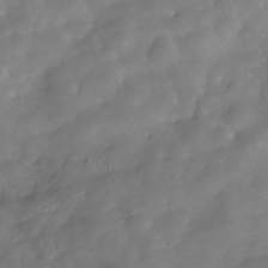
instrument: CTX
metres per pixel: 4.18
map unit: Hve
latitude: -30.9919
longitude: 94.8219
